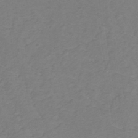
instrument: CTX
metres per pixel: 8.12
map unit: lHb
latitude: -31.1053
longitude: 64.9731
